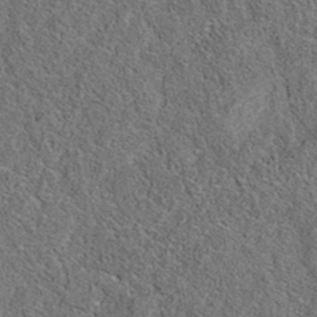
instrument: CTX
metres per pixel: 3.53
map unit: eAb
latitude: 36.1578
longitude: 113.1431
